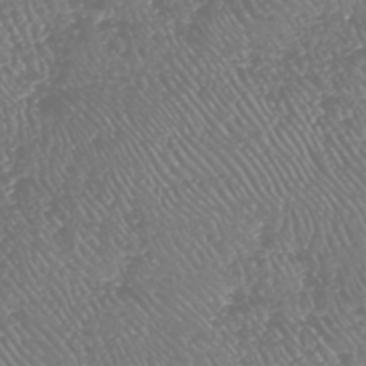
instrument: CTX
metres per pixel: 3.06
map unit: HNhu
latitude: -48.0850
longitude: 29.0109
